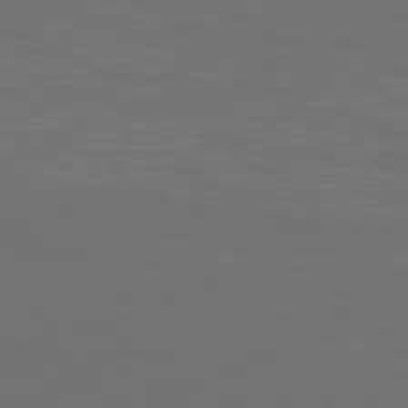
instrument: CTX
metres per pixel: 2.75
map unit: Ap
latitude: -80.7463
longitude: -60.2900
